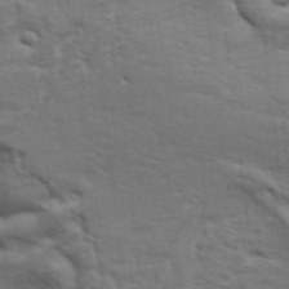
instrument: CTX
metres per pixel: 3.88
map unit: Aa
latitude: 33.8016
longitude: -136.2523
